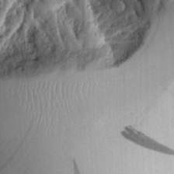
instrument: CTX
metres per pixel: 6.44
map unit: Aa
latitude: 11.9528
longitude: -126.3278
